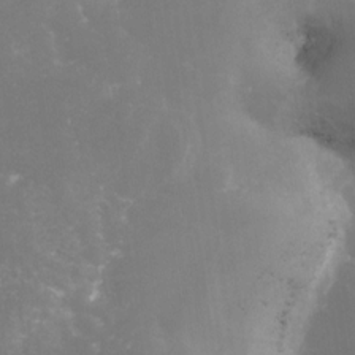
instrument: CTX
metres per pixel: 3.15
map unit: Nhe
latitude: -27.7855
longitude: -109.1970
